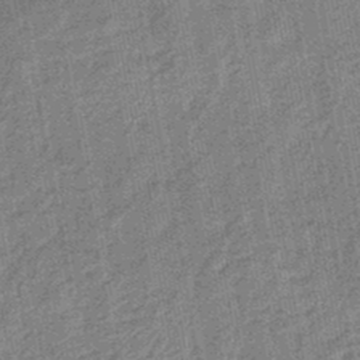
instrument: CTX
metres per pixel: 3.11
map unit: eHb
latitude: -43.8989
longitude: 86.6708
